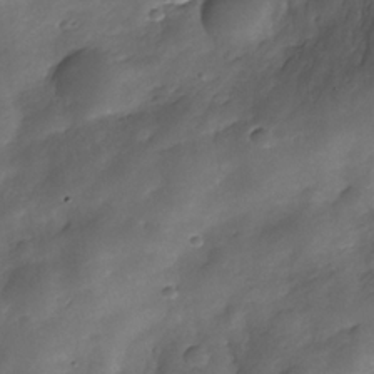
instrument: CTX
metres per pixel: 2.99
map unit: Nhe
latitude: -34.2550
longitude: -143.7450
